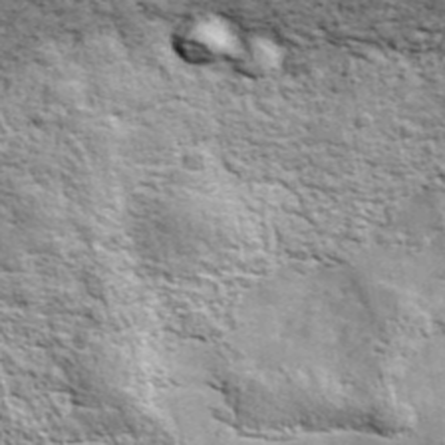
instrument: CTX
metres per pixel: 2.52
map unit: ANa
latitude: 42.8002
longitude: -88.2334
